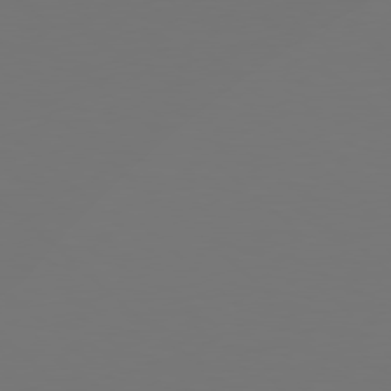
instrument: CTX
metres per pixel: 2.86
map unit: Hpe
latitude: 78.5735
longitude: -162.3845
